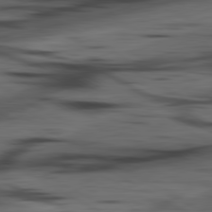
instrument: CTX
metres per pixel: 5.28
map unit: lApd
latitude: 80.6868
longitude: -84.4223
